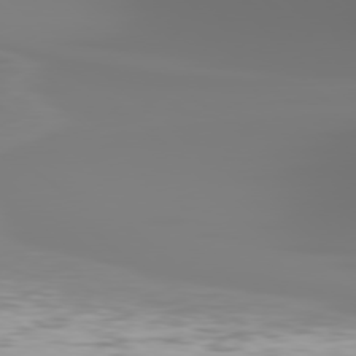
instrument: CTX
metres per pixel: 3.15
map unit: Hpe
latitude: 78.3468
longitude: -136.6302
